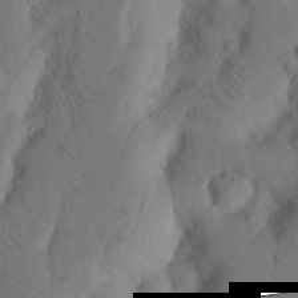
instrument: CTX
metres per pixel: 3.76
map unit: Nhu
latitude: 19.5371
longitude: -75.9150
